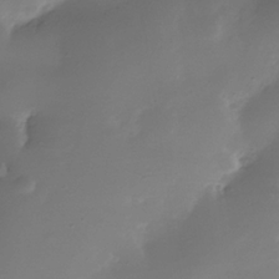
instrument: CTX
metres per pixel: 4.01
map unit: Nhe
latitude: -35.2187
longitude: -117.5938
